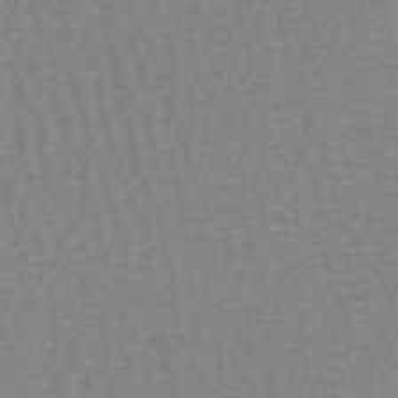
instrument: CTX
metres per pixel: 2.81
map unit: lHb
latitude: -41.5966
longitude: 64.1606
